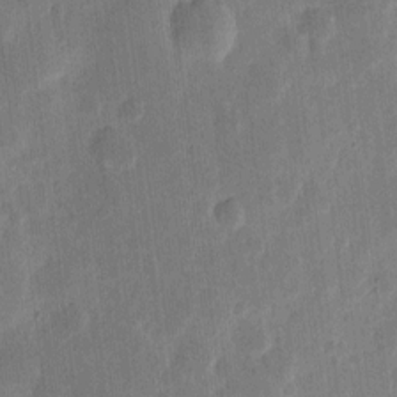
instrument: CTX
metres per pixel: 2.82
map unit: eHh
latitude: 7.3104
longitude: -71.1403
